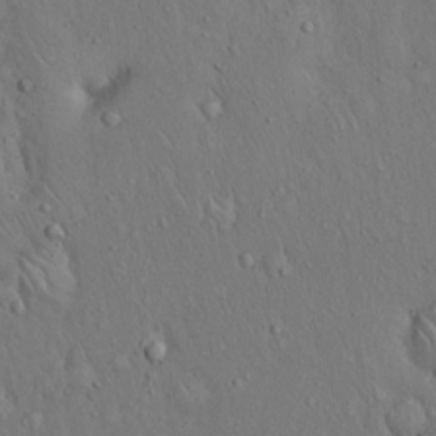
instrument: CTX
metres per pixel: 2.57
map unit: Hto
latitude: 14.9136
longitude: -58.1200
